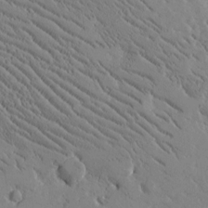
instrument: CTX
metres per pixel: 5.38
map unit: Htu
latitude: -1.9556
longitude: 175.5021
